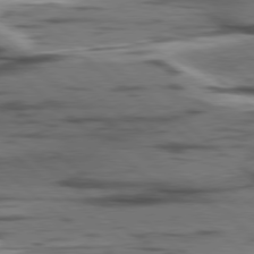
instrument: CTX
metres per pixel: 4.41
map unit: lApd
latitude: 78.6113
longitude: -49.9717
